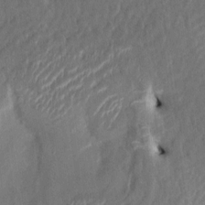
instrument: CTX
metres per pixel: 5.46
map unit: HNhu
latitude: 6.8758
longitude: -3.5560
